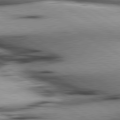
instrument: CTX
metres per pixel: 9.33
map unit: lApd
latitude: 80.3845
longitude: 158.5384
